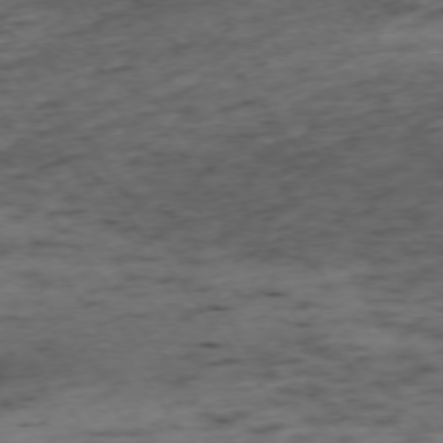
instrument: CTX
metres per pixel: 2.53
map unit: Ap
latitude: -74.2929
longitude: -73.0270
